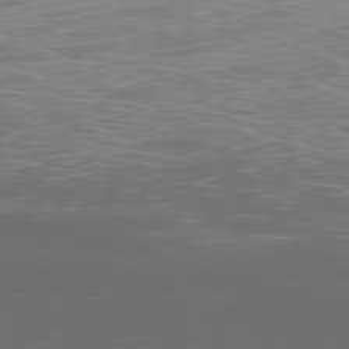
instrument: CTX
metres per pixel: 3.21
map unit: Ap
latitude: -79.5021
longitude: -74.3656
